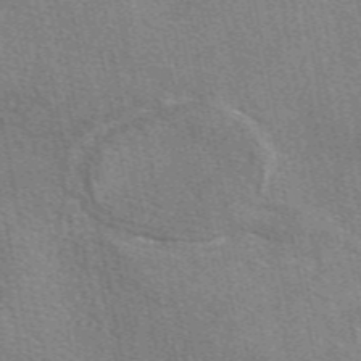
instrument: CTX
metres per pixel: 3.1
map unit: eAb
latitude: 49.0269
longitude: 114.5574
